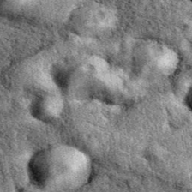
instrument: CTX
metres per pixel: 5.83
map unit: eAb
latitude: 39.4237
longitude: 110.6707
